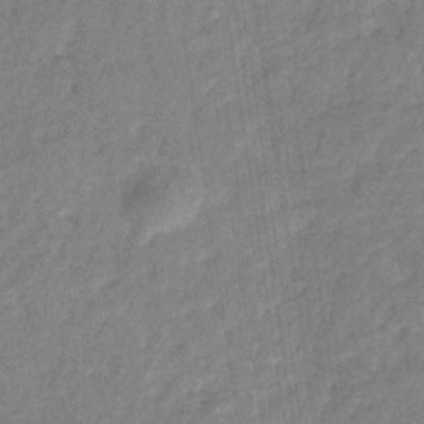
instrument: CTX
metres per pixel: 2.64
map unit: eHb
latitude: -32.0094
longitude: 74.2173
